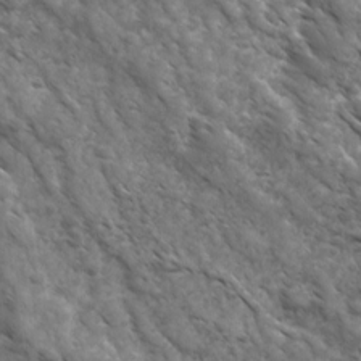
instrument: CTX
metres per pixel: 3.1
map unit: Ave
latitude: 17.4426
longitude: -132.2712
